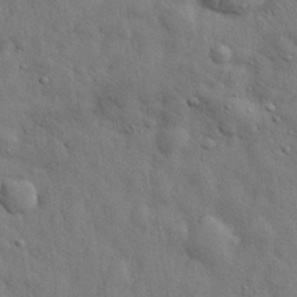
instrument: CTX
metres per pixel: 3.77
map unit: eHh
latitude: 29.4048
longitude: -76.0822
